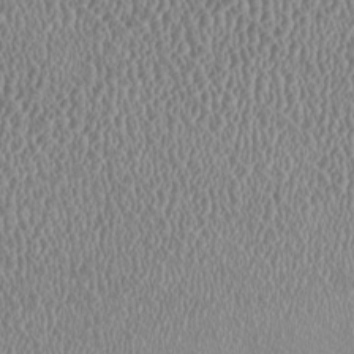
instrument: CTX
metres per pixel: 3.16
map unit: HNhu
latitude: -2.2172
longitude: -0.2522
